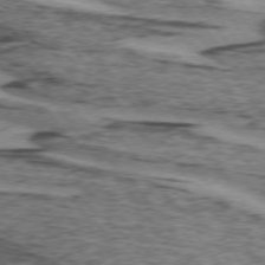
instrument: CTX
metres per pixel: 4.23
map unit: lApd
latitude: 74.3089
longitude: -76.5168
